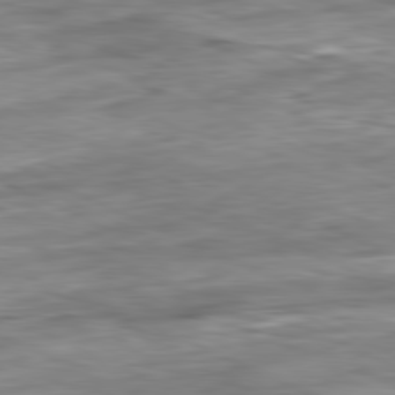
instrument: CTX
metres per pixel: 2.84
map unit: Ap
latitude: -81.5210
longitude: -87.9906
